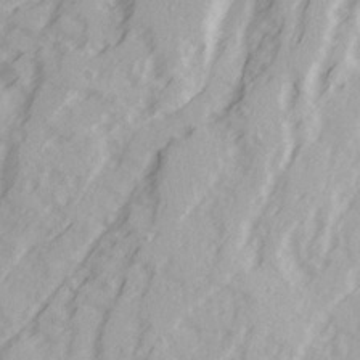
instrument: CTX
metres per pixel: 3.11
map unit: Ave
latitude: 22.1200
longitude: -131.9528
